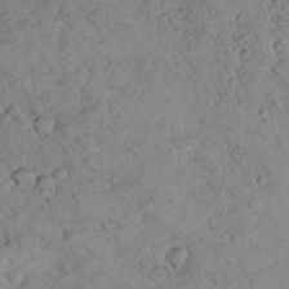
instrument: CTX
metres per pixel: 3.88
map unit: lHvf
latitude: 13.8772
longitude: 178.9163
